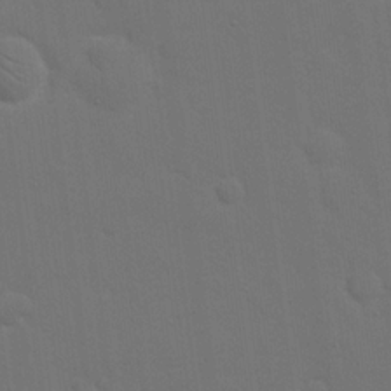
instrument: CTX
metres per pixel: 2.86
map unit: eHh
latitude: 19.2348
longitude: -66.7624
